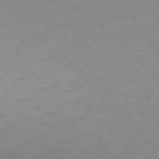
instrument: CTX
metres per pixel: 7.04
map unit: Ap
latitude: -74.8786
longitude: -79.2537
